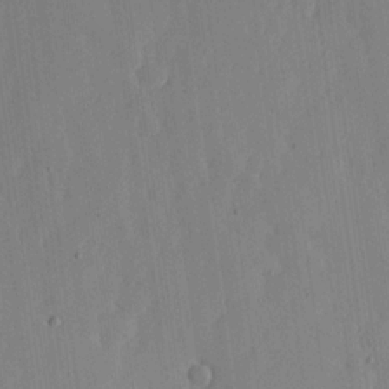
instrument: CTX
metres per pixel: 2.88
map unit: lHvf
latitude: 17.4426
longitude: -114.7057
